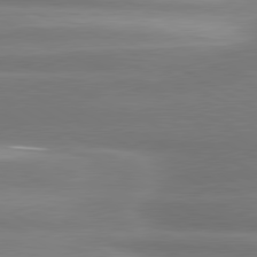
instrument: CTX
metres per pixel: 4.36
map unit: lApd
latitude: 80.7246
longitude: -135.1214
